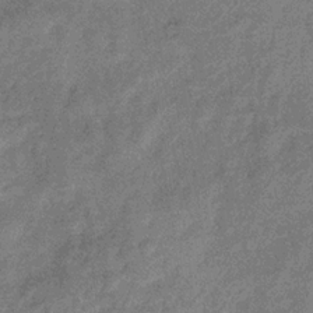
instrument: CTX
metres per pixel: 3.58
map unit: eHb
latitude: -31.7477
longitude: 74.5196
